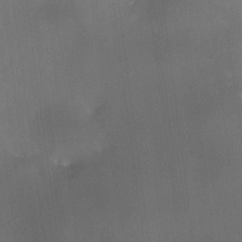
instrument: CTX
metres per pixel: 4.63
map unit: HNhu
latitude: 10.4034
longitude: 9.5399
